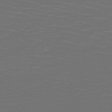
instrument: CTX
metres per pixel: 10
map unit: HNb
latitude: -47.9178
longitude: -44.4412
